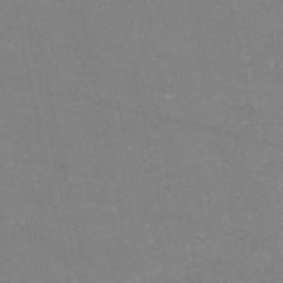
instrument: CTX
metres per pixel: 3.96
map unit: HNb
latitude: -54.6708
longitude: -38.1389
